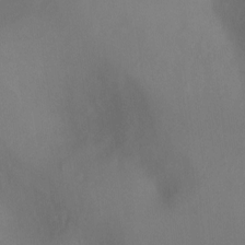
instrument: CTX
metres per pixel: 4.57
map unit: Ht
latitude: -6.9541
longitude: -27.1781
